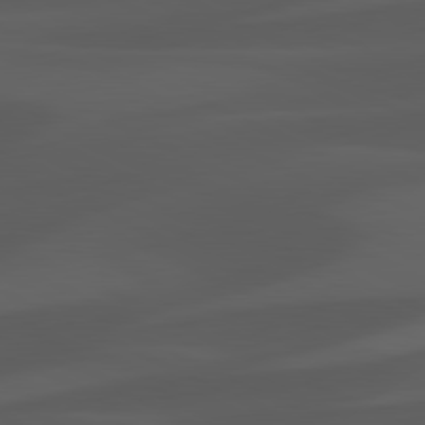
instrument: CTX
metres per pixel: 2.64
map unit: lApd
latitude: 81.5182
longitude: 123.8612
